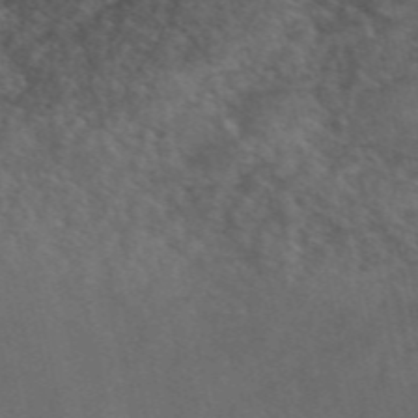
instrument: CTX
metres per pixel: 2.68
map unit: ANa
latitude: 49.7072
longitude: -73.3671
